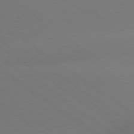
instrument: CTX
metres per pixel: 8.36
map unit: lApd
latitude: 79.1592
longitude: -151.4048
